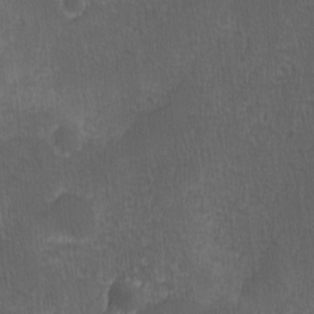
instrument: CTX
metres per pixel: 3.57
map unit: Ave
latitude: -0.3118
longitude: -113.5371
